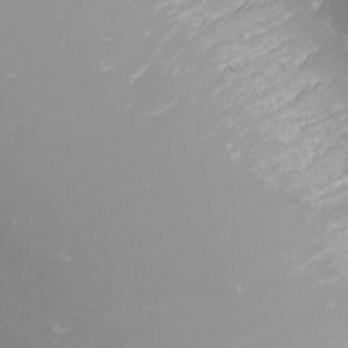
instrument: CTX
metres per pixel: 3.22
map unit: Nhu
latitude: -5.7855
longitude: -88.2523
